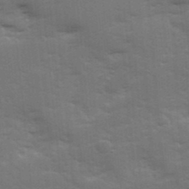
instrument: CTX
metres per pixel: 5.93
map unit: Ave
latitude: 11.9906
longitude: -102.2711
